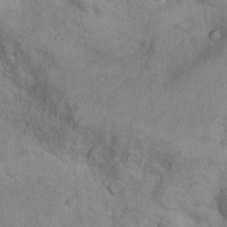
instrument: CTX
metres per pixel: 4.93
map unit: Nhu
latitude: 10.3845
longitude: -24.9513
